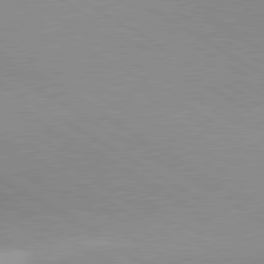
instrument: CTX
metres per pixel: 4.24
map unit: lApd
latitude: 80.1956
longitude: 167.1053
